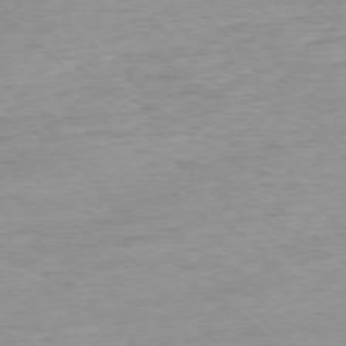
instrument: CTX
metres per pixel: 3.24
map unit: Ap
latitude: -77.4643
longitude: -93.1403
